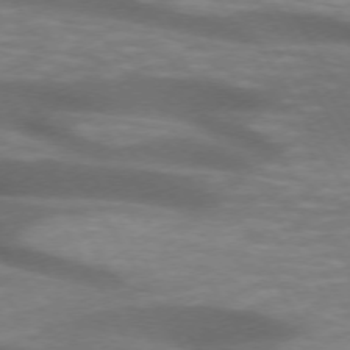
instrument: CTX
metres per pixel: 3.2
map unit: lApd
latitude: 72.4790
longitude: -51.7260
